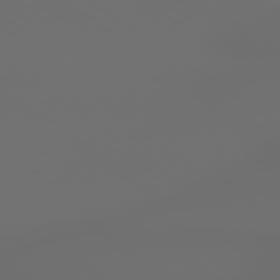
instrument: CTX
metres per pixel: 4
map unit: lApd
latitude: 79.5371
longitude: 176.1984
